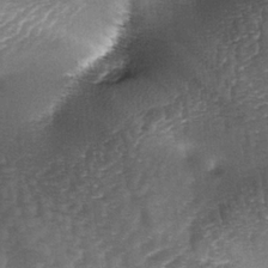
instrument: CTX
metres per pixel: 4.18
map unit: lAa
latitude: -4.6518
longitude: -128.3656
